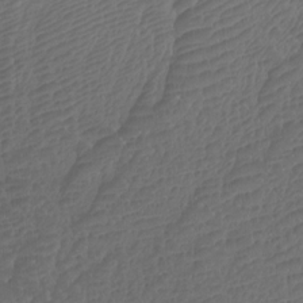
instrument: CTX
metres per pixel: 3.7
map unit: Htu
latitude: -11.1431
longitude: -72.1956
